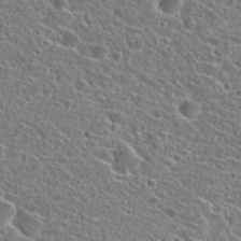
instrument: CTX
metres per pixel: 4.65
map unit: Hto
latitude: 25.8772
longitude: -46.4790
